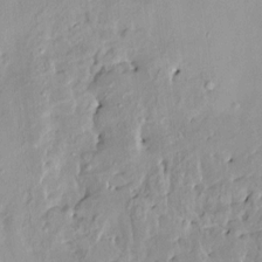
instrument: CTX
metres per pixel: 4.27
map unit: HNhu
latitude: 5.2159
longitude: 3.0486
